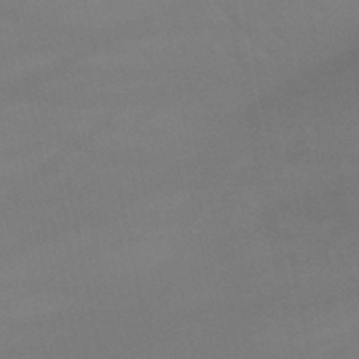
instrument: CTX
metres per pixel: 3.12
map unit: lHb
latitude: -44.5007
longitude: 60.9920
